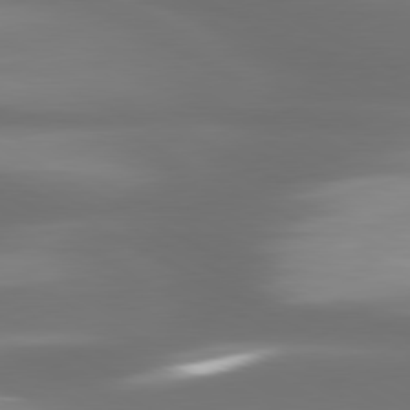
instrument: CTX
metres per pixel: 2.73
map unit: lApd
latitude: 80.7435
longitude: -139.7827
